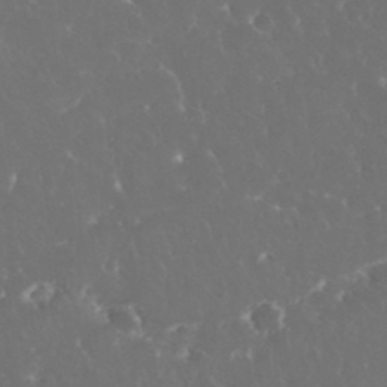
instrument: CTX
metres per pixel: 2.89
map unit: eHh
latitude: 33.9906
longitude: -63.1592
